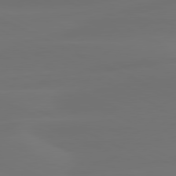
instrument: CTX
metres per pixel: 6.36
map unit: lApd
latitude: 80.4979
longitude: -82.3656
